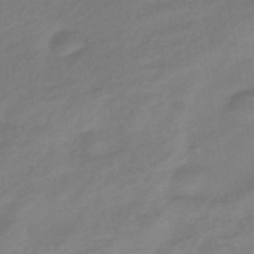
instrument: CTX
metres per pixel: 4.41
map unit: eHb
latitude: -42.6329
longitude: 84.8219
